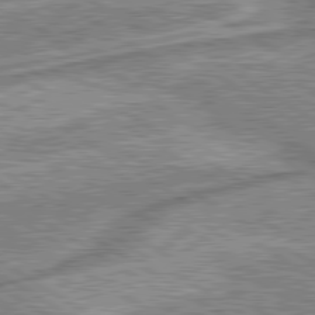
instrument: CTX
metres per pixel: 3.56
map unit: lApd
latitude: 80.1578
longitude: 172.5951
